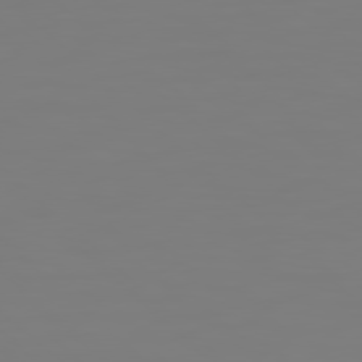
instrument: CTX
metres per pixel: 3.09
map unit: Hpe
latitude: 78.5168
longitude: 179.0108
